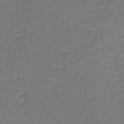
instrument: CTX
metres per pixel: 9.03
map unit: lHb
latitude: -43.4643
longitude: 57.2376
